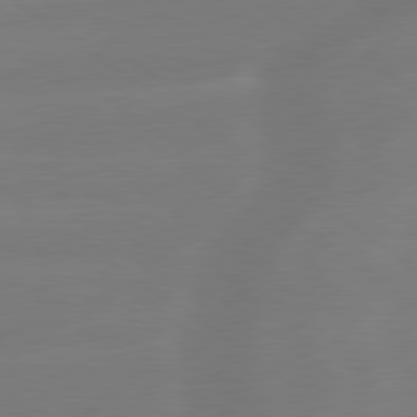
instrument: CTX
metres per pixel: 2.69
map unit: lApd
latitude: 79.3860
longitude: -142.0822
